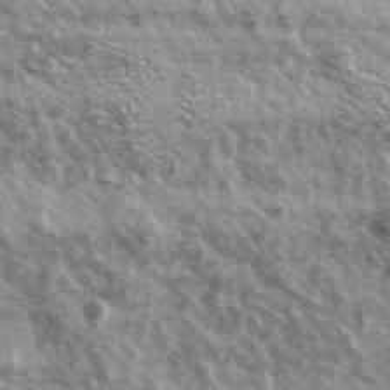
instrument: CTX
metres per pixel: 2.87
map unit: Ave
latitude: 38.9703
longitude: -108.1388
